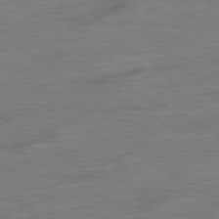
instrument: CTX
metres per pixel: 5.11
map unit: Ap
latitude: -80.0094
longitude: -83.8205
